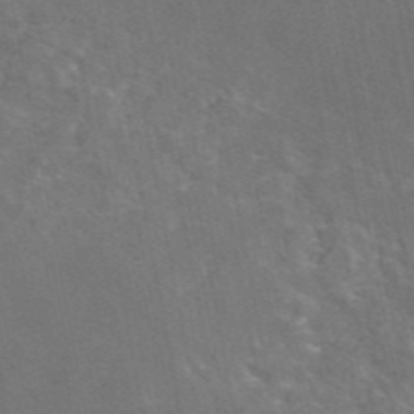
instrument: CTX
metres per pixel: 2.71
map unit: eAb
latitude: 46.3090
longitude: 116.4440
